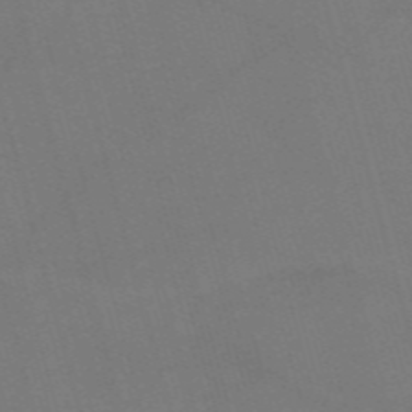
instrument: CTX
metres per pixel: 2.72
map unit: Nve
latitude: -58.8596
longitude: 62.3117
